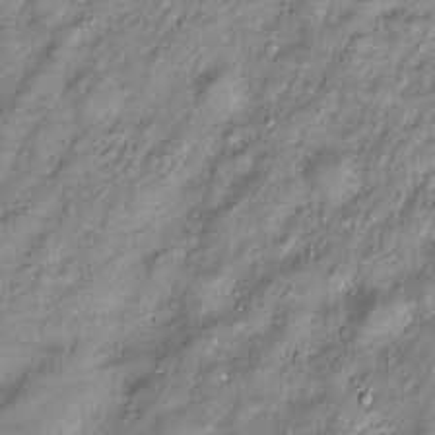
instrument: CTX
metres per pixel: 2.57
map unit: Htu
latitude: -4.4062
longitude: 159.4265
